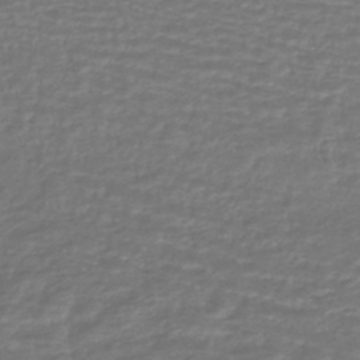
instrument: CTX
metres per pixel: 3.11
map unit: HNhu
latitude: -46.0661
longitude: 96.5952
